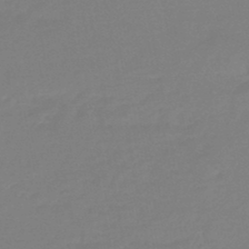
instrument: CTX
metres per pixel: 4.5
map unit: eHb
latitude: -45.7856
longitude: 88.4062
